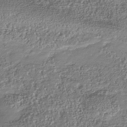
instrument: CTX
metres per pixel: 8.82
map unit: Nhu
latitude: -41.1431
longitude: -85.6505
